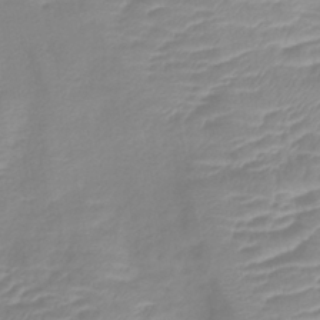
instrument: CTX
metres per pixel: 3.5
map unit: lHb
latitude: -40.4440
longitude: 76.7463
